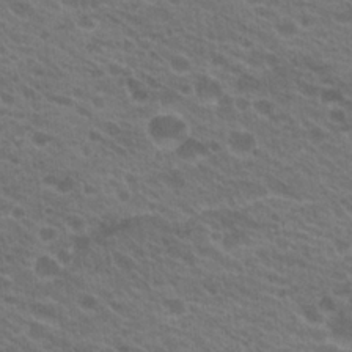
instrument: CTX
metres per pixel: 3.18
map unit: Hto
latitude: 22.4790
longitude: -37.8395
